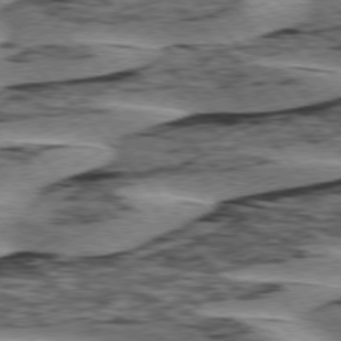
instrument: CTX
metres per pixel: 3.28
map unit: lApd
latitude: 76.1011
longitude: -77.9717
